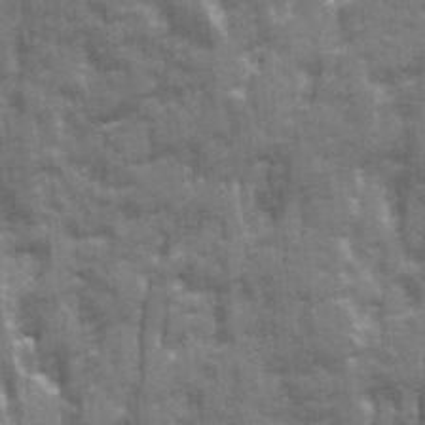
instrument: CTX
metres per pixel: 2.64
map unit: Ave
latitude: 20.3279
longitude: -133.4804
